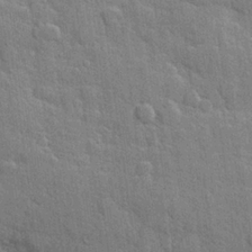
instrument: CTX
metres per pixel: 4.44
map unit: Hve
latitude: 24.7813
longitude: 149.5210
